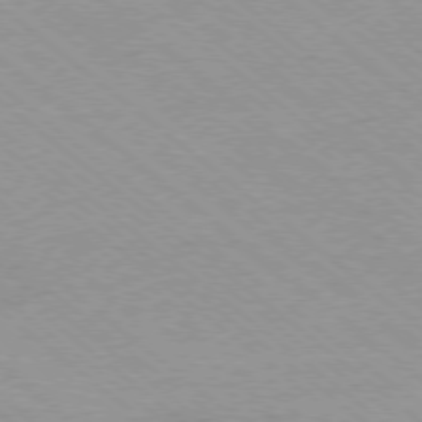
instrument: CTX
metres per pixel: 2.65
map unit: Ap
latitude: -78.3873
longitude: -83.5938
